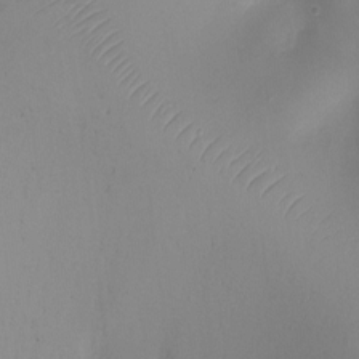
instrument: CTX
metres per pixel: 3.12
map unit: Ht
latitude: -10.3873
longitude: -28.7057
